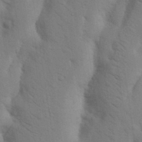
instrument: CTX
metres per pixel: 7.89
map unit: Nhu
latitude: 19.3670
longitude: -76.1766
